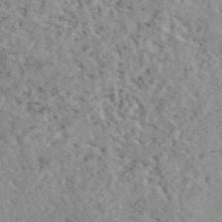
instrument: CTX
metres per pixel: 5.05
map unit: eAb
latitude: 45.1970
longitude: 112.2929
